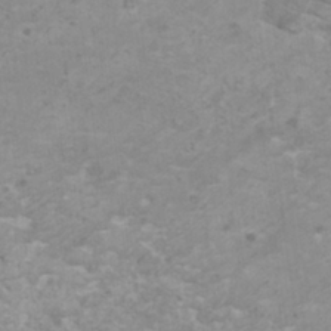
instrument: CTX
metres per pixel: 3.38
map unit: HNhu
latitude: 1.7638
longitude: -1.4237
